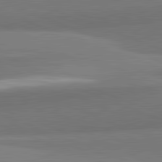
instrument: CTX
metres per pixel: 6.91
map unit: lApd
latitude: 82.3278
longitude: 160.1417
